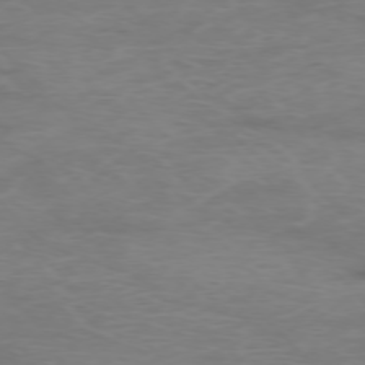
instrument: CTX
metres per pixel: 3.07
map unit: Ap
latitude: -76.0283
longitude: -68.8191
